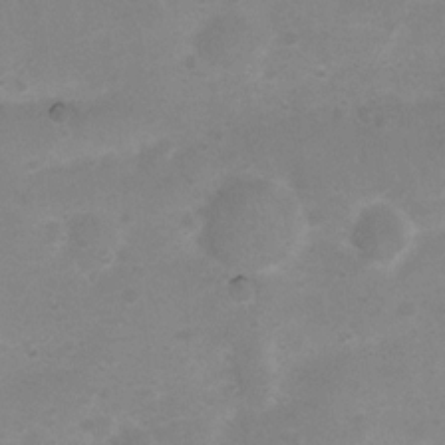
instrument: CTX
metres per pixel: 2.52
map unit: Nhu
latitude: 4.7246
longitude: -25.1403
